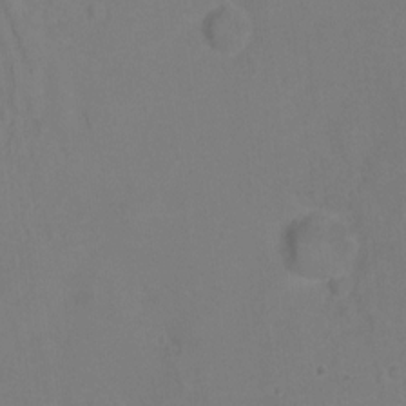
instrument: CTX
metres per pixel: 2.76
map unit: Ht
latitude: 0.6301
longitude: -33.8016
